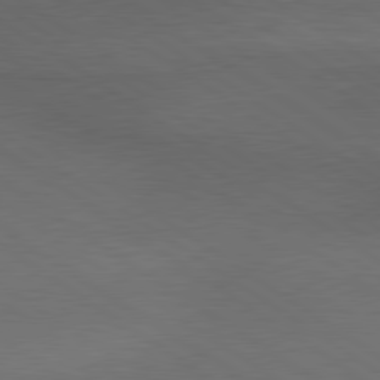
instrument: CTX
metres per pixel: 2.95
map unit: lApd
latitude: 79.7261
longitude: -177.9717
